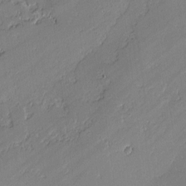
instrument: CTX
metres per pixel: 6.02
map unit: lAvf
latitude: -0.8219
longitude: -108.3845
